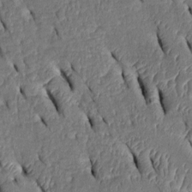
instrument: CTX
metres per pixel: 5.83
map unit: Htu
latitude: 1.2159
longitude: 149.1809
